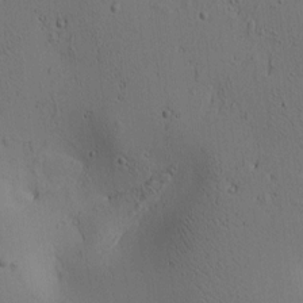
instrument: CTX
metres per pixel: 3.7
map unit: lAa
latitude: 6.5168
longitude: -114.2711
